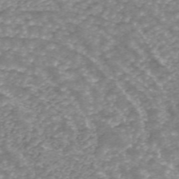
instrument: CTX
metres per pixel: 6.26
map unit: ANa
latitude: 43.0836
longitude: 25.7666
